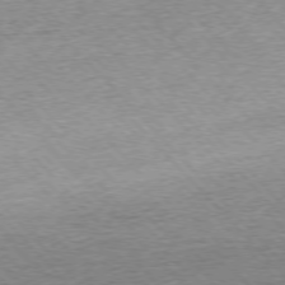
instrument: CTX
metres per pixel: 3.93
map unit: Ap
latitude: -76.6518
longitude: -97.2915
